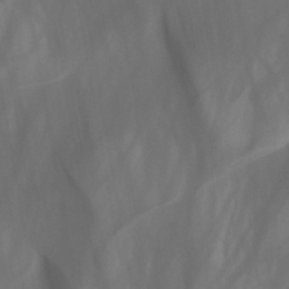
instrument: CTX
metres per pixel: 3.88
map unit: HNb
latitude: -44.7841
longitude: -43.8206
